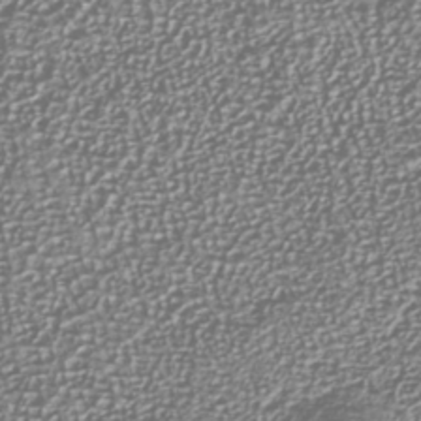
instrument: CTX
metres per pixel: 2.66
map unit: Nhu
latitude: -40.2172
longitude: -81.6694
